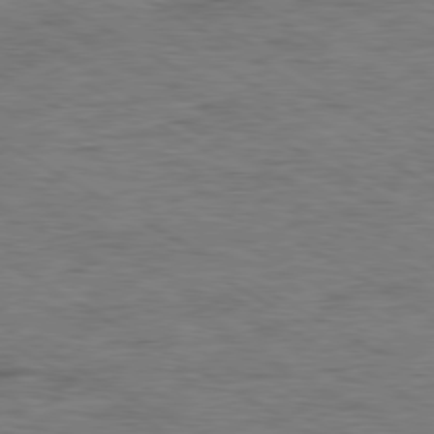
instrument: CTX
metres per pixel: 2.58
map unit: Ap
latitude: -80.2173
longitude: -77.5749
